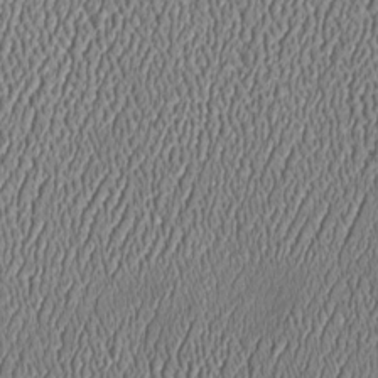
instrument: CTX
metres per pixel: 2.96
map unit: Htu
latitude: -6.8597
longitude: 157.5210
